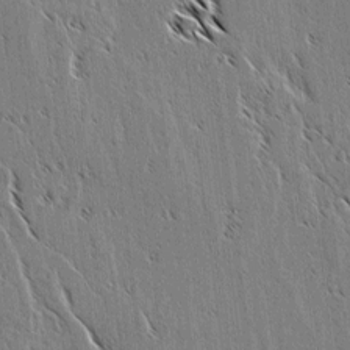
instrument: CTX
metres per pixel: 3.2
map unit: lAvf
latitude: 2.7435
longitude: -105.6316
